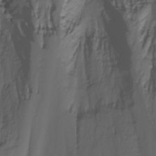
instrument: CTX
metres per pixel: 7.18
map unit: Nhu
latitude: -5.5021
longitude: -80.0255
